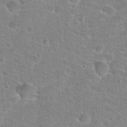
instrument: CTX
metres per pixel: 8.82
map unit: Hto
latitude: 25.2914
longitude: -48.8191
